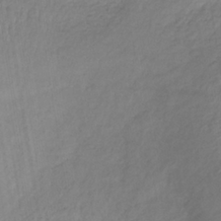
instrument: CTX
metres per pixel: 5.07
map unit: lHb
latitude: -36.4629
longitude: 71.4643
